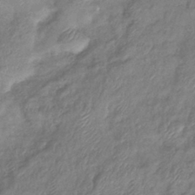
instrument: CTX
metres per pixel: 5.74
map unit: eHb
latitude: -39.3888
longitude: 78.6896
